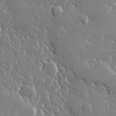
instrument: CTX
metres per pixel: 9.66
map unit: lHvf
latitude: 32.3656
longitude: -92.9702
